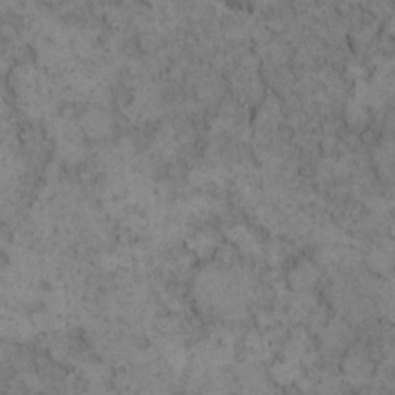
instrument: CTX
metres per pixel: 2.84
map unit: eHh
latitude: 11.9150
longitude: -63.4238
